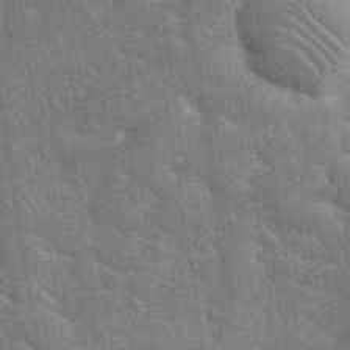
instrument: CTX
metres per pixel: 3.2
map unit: eHh
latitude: 35.6694
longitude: -65.7827
